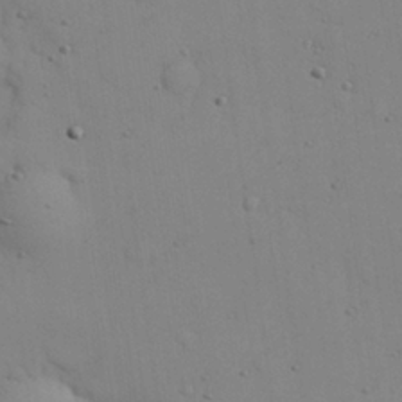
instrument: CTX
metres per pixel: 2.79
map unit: eHh
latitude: 27.3293
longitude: -75.5371
